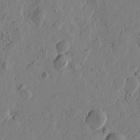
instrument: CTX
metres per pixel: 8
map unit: Htu
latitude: -3.5777
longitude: -178.2901
